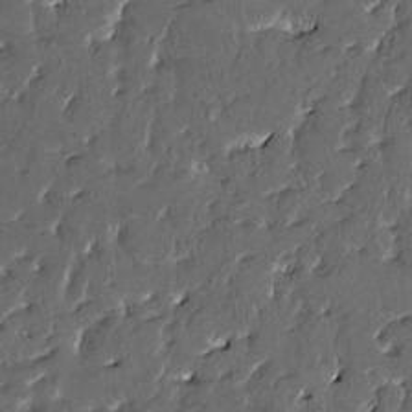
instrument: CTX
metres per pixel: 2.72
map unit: HNhu
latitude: 4.3089
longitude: 9.8422
